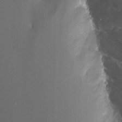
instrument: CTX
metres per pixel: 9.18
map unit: Nhu
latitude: -13.4077
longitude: -63.9906
